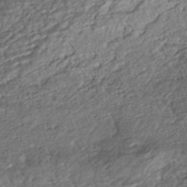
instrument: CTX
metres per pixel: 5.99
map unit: ANa
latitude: -42.4251
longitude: 109.2187
